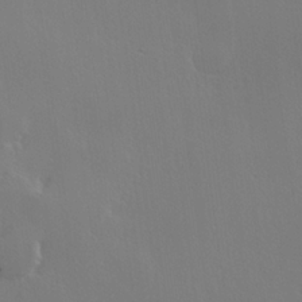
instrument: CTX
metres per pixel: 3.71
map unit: Hve
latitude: 23.2159
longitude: 145.5966
